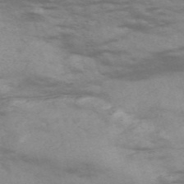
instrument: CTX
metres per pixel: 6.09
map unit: Nve
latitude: -57.3887
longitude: 54.1606
